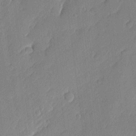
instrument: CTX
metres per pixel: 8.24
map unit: Nhu
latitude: 1.6694
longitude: -76.7813
